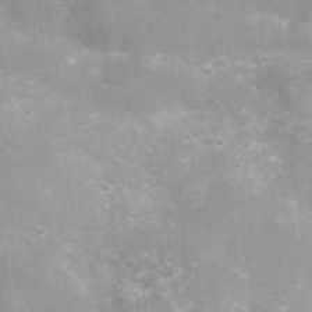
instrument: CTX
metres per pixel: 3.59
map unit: Nhu
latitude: 7.5182
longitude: -20.8758
